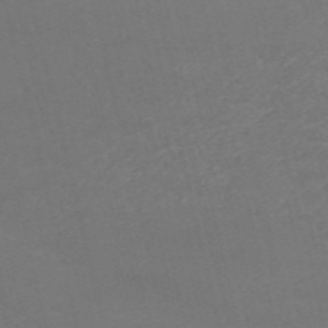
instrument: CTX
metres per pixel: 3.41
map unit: HNb
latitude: -54.5574
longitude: -37.1970
